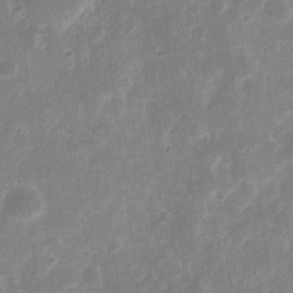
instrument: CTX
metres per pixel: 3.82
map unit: eHh
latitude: 9.5182
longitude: -72.1200
